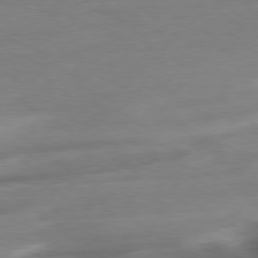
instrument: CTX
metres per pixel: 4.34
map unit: Ap
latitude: -78.8219
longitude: -78.0822
